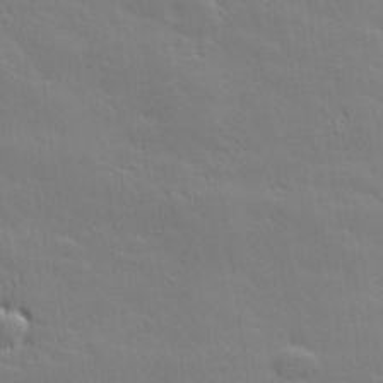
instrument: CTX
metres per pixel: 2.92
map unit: lHvf
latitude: 27.1403
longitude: 143.4454
